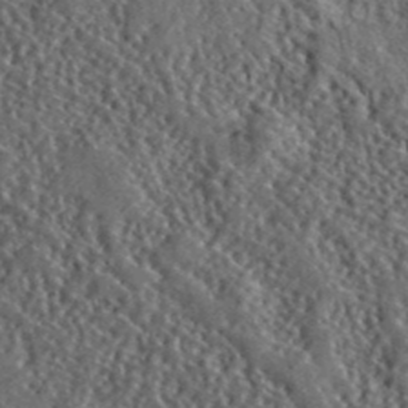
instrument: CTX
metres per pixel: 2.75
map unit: lHvf
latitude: 41.5938
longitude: -89.2159
